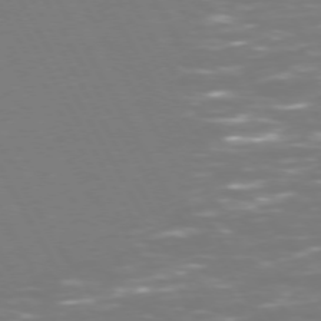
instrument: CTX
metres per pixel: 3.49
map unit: Hpe
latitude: 72.6680
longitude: -127.2726
